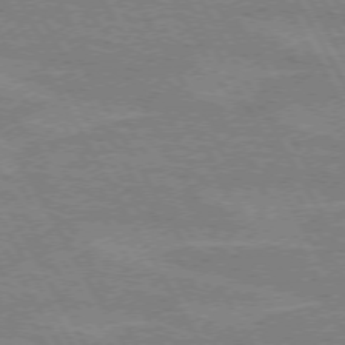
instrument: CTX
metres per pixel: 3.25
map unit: lApd
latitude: 72.1767
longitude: -55.2348
